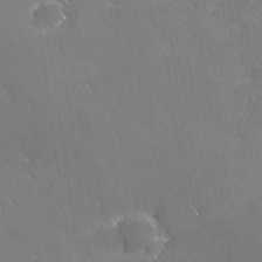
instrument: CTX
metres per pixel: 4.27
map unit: lHvf
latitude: 25.4048
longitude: 141.3321
